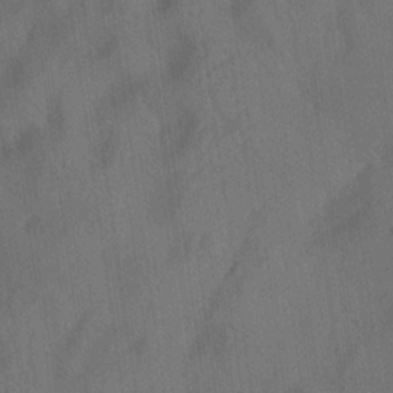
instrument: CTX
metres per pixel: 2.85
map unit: lAa
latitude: 21.4616
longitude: -138.2711
